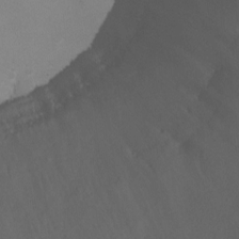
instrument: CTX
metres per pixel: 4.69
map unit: Ht
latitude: 1.5182
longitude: -35.5371
